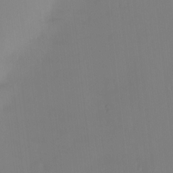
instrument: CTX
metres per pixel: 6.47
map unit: HNhu
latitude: 6.4790
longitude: 1.6344
